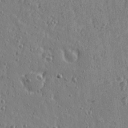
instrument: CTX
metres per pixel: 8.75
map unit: Ave
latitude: 15.7639
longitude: -105.5183
